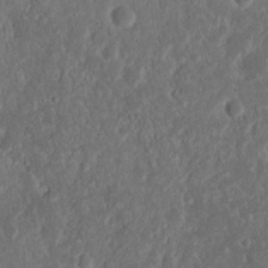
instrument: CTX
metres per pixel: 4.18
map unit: Nhu
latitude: 14.5924
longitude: -73.7072
